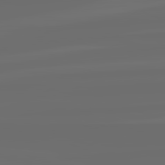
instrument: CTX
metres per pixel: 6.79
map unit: lApd
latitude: 82.3845
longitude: -165.2348
